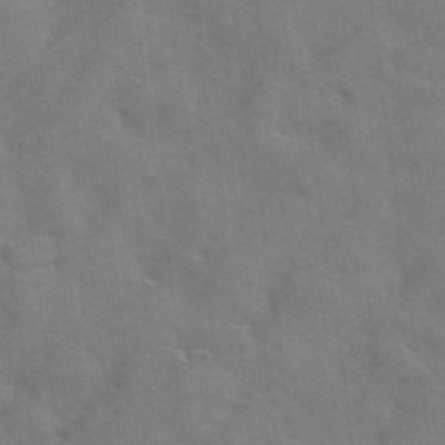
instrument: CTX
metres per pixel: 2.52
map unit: Hto
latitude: 38.7624
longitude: -43.7261
